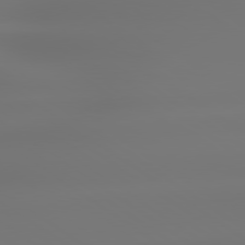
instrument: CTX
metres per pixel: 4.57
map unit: lApd
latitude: 79.2537
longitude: -137.1970
